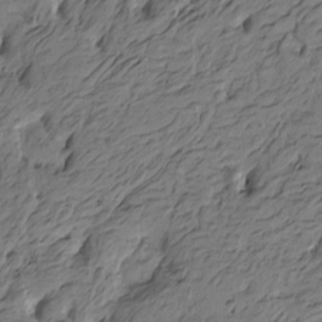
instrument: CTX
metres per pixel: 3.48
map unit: Htu
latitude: -5.5399
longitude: -178.3657
